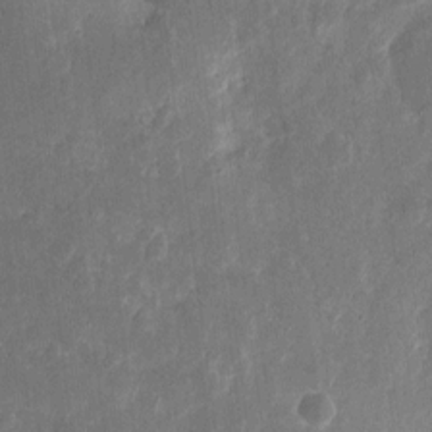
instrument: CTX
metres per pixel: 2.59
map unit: eHh
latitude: 10.9136
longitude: -72.2523
